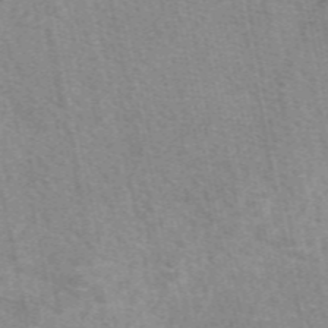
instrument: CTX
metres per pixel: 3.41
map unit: eAb
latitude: 50.3089
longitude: 112.0283
